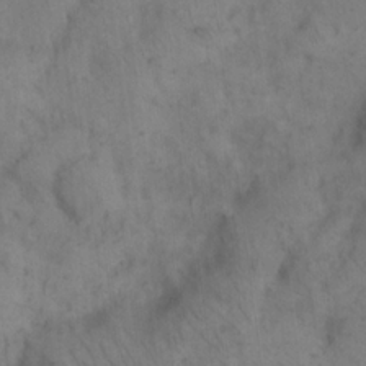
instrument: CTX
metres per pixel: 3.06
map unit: eHh
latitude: 17.8205
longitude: -63.8017
